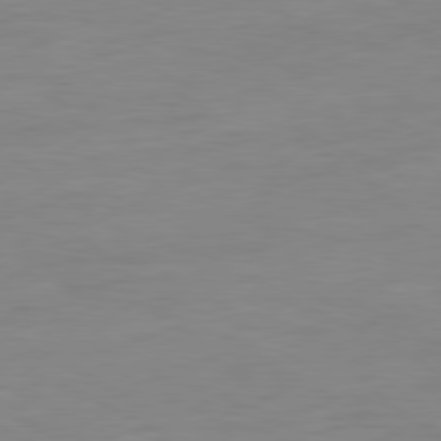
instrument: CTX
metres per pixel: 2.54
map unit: Ap
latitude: -81.2754
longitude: -96.2900
